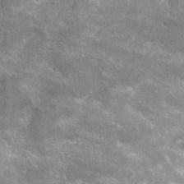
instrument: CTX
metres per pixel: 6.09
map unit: Hto
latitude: 21.6127
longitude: -43.3293
